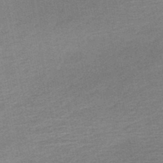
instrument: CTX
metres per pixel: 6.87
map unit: HNb
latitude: -48.3496
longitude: -42.5735
